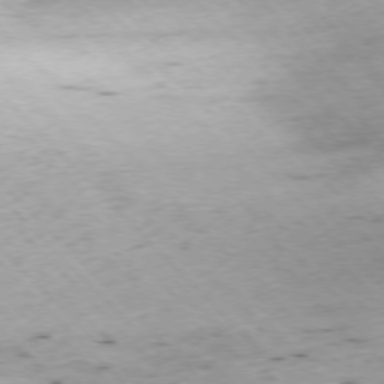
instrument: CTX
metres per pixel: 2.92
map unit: Ap
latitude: -76.5952
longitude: -60.1011
